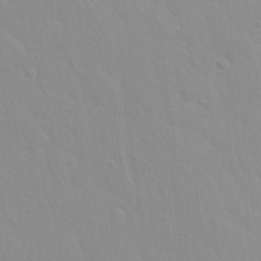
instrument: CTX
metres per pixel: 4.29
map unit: Hto
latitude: 16.4412
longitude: -39.4237
